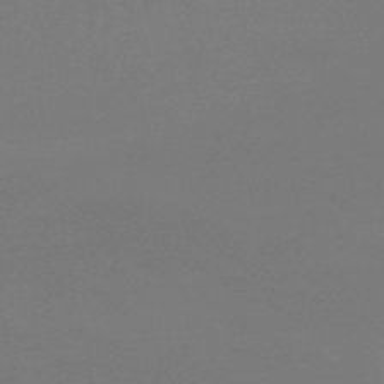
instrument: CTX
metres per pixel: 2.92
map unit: lHb
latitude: -48.8786
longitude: 66.2928
